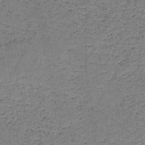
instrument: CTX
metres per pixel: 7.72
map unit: HNb
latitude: -48.6330
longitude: -39.9717
